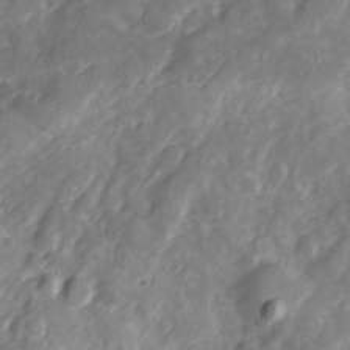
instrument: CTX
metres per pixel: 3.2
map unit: Ave
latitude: 13.0270
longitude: -103.4048
